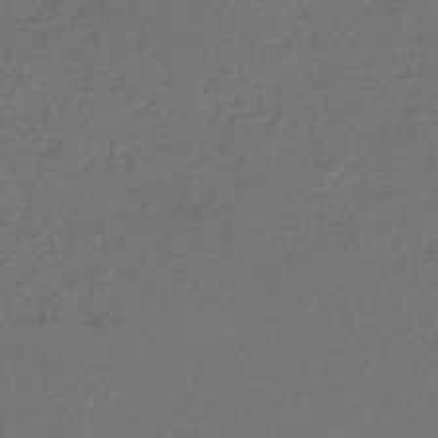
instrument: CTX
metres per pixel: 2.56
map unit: lHb
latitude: -43.9367
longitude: 68.5195
